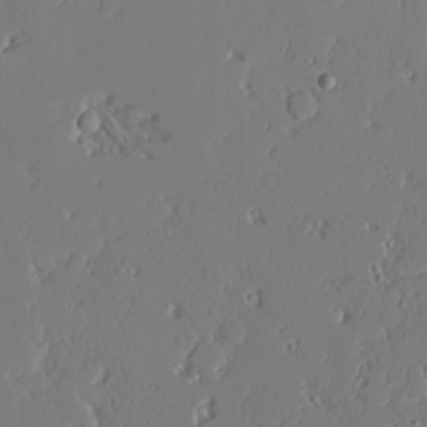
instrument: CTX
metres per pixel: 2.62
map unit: Ave
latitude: 15.0081
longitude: -140.4223
